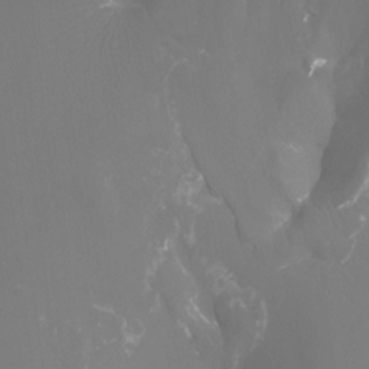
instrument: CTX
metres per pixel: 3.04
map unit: Htu
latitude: -12.9164
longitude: -47.8395
